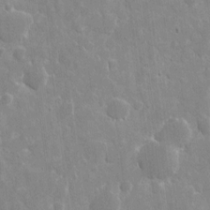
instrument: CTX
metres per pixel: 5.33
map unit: eHh
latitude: 9.6127
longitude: -69.9906
